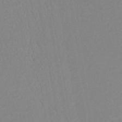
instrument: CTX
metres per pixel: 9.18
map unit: lHb
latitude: -45.2376
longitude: 66.0850
